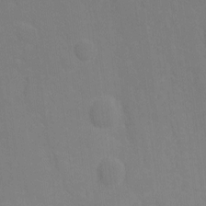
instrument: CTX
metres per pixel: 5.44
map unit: Ht
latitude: -10.3684
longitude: -45.9528
